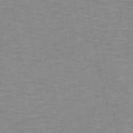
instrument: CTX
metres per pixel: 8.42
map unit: HNb
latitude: -47.1431
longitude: -47.5371
